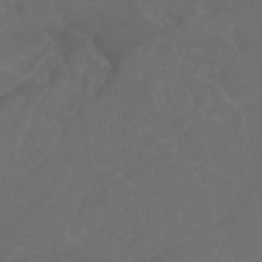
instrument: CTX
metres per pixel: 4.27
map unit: Nhu
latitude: 22.8569
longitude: -65.2915
